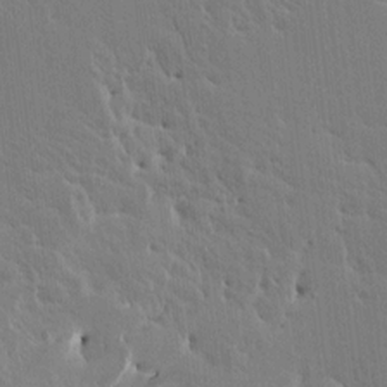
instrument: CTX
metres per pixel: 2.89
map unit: HNhu
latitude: 5.0647
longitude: 3.7666
